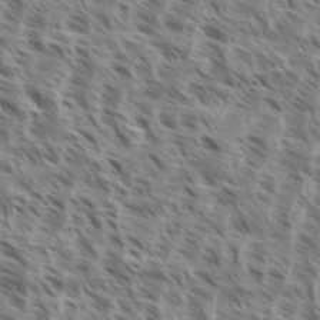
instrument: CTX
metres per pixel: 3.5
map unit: eHh
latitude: 35.1592
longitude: -138.8758
